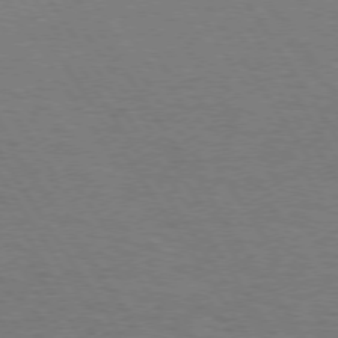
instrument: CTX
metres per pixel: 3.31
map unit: Hpe
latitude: 73.7828
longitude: -123.7450
